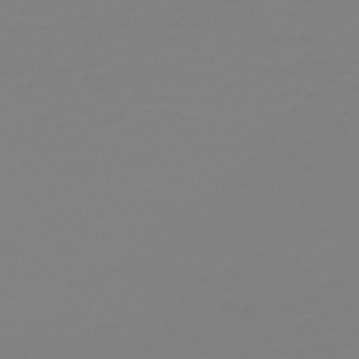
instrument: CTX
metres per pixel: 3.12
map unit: HNb
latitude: -54.2740
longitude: -50.5167
